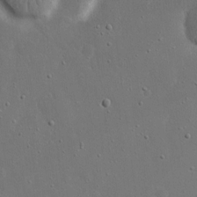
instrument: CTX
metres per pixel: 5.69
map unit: eHh
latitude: 17.8772
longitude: -71.1403
